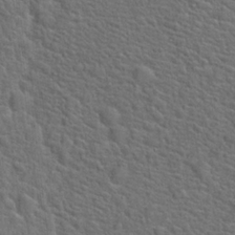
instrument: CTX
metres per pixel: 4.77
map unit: Hto
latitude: 19.2348
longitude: -43.3671
